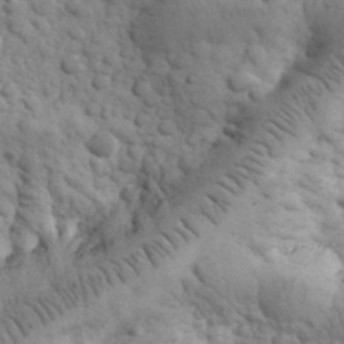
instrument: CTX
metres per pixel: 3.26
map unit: eHh
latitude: 32.0822
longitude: -68.4034
